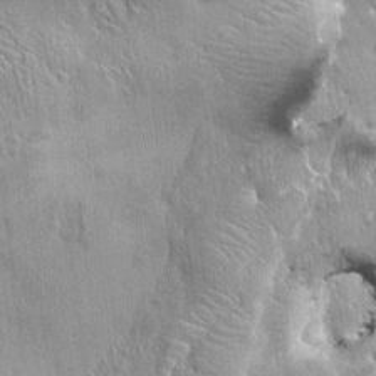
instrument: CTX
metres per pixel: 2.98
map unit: HNhu
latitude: 2.7813
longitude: 7.9745
